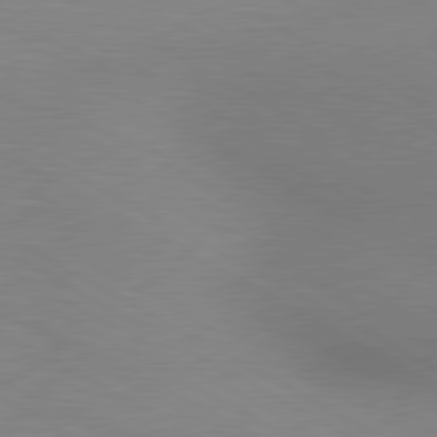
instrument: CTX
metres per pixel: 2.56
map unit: lApd
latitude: 80.2711
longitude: 129.5399
